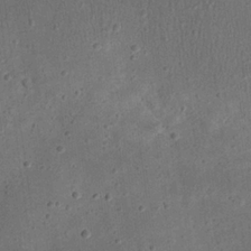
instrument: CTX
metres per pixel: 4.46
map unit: eHh
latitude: 23.3482
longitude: -68.4979
